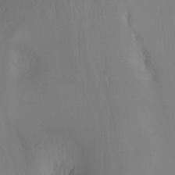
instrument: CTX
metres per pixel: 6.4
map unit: Nhu
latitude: -13.8989
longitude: -61.0647
